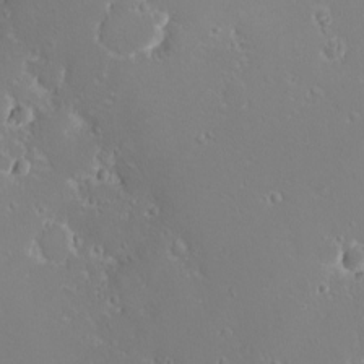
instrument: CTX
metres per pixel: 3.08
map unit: eHh
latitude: -8.7085
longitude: -69.7260
